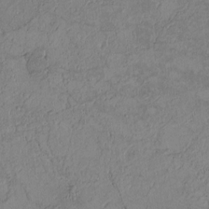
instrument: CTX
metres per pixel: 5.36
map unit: Htu
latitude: 2.8569
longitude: 148.5385
